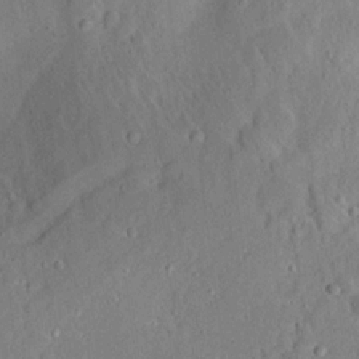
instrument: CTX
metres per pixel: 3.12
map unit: Aa
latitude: 12.7435
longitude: -140.4412
